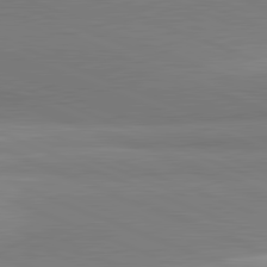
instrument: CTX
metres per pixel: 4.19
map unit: lApd
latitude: 82.0633
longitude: 160.5574
